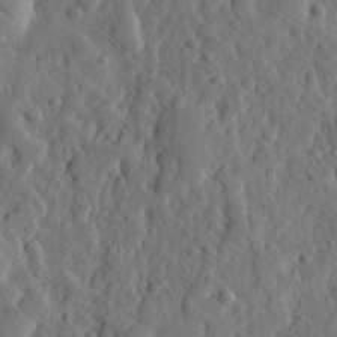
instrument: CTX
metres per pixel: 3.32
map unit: eHh
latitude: 30.1389
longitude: -77.9150
